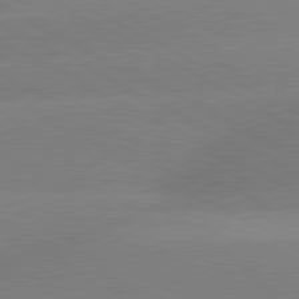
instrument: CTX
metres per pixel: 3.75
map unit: lApd
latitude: 80.5546
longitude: -151.0269
